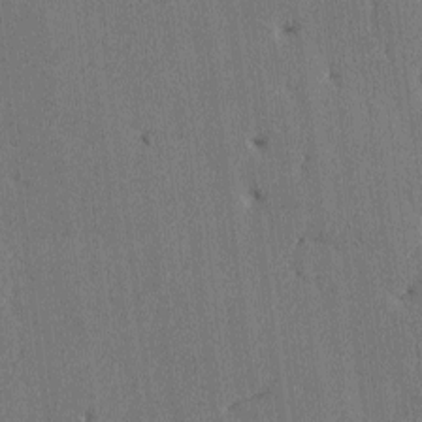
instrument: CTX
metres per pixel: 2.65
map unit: lAvf
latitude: -8.7652
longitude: -113.5371
